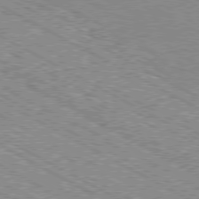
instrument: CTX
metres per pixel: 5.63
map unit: Ap
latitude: -80.3495
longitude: -52.8002
